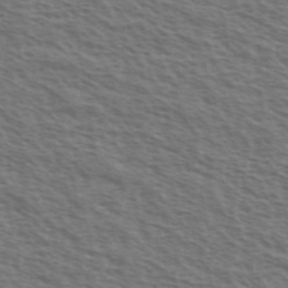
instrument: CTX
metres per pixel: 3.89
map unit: Ave
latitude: 38.4790
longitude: -111.3293
